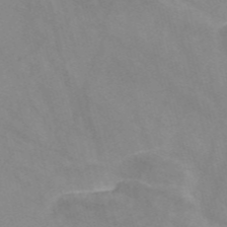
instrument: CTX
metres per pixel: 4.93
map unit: Nve
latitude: -57.6722
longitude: 58.2361
